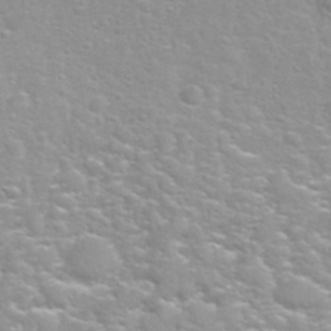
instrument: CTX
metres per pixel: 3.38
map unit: Hto
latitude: 32.7057
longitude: -51.0836
